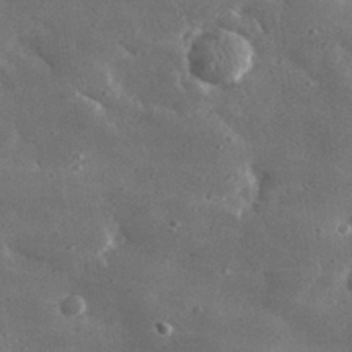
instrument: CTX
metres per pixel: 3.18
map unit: lHvf
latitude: 31.2915
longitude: -88.9703
